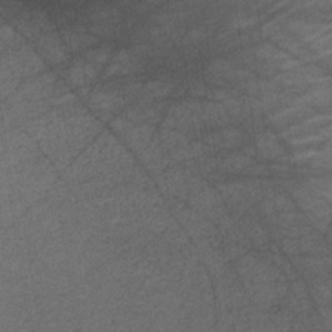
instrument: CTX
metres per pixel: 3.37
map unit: lHb
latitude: -34.8786
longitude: 64.1984
